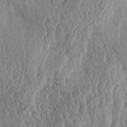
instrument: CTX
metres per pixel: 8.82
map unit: Aa
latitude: 31.7072
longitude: -135.1214
